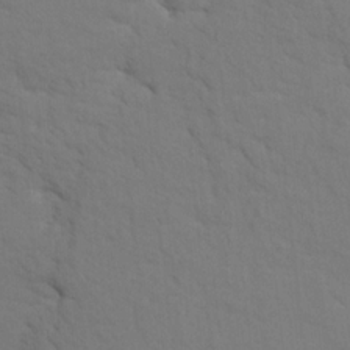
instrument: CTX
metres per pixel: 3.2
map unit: HNhu
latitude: 7.6316
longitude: -4.3845
